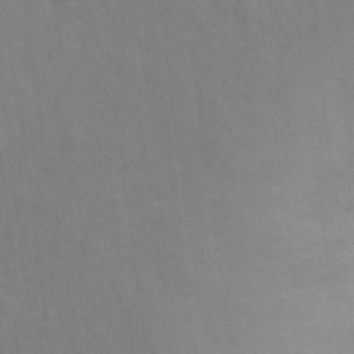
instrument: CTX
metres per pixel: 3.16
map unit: Hto
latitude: -1.3510
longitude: -34.0255
